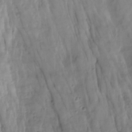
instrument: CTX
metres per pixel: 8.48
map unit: Hto
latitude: -8.5385
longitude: -44.7624
